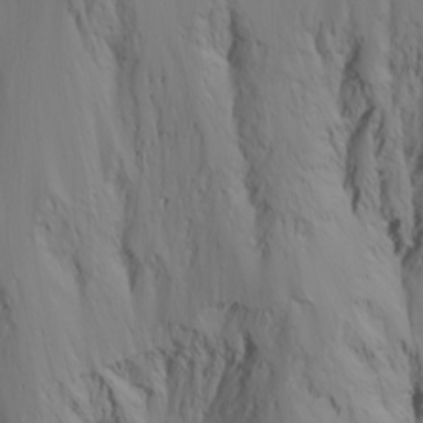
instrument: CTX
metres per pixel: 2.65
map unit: Nhu
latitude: -4.6707
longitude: -87.0647
